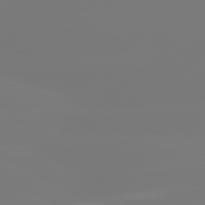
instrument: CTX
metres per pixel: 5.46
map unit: lApd
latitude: 80.5735
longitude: -148.9703
